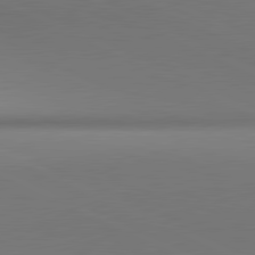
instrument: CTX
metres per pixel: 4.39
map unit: lApd
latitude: 81.3104
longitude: 143.7855
